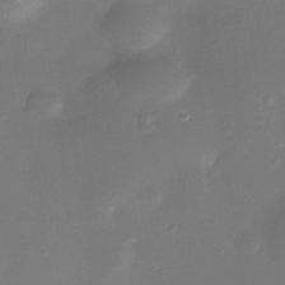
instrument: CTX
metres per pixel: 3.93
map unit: Nhe
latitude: -35.9367
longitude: -117.9339
